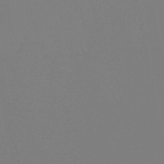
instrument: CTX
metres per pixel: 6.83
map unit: eHb
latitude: -50.6329
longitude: 74.3496
